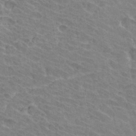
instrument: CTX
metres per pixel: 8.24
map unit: Hto
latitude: 33.6316
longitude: -41.9528
